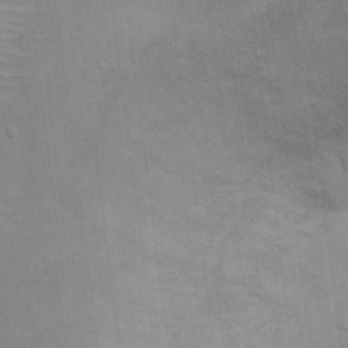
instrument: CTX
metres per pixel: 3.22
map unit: Ht
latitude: 14.9892
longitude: -41.4048
